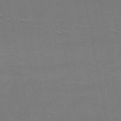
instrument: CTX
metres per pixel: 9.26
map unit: HNb
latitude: -48.6330
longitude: -48.1956
